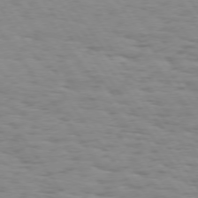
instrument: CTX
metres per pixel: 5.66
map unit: Hpe
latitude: 73.7450
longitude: -133.1403
